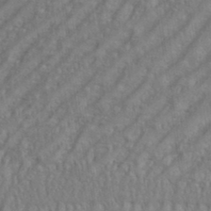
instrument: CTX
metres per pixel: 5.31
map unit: eHh
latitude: 35.5371
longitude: -133.6883
